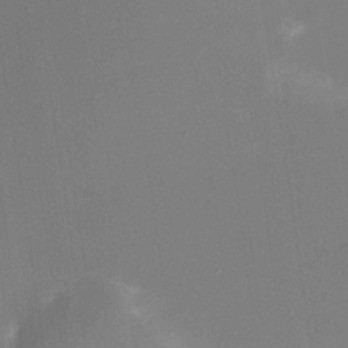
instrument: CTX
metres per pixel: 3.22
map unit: Nhu
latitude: -16.2362
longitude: -56.8002
